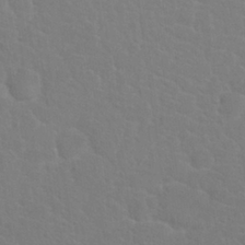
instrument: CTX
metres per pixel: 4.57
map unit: Nhu
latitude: 27.6127
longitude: -52.0255
